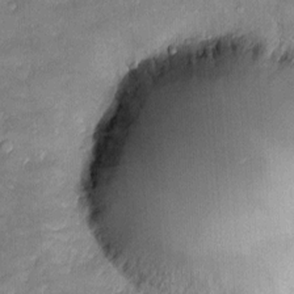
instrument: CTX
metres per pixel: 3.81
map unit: Htu
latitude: -6.4251
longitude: 158.6518
